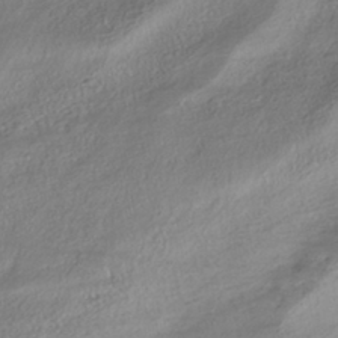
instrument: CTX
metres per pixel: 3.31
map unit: HNhu
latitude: -41.8422
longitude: 102.5196
